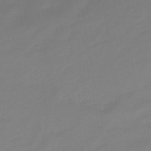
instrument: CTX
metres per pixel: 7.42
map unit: eHb
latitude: -46.1417
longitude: 86.0850
